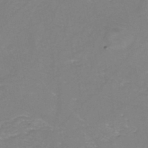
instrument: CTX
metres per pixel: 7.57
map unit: eHh
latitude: -45.3132
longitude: -30.1767
